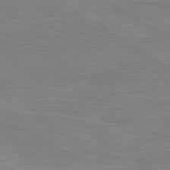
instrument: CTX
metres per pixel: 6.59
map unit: lApd
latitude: 80.3467
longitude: 123.2943
